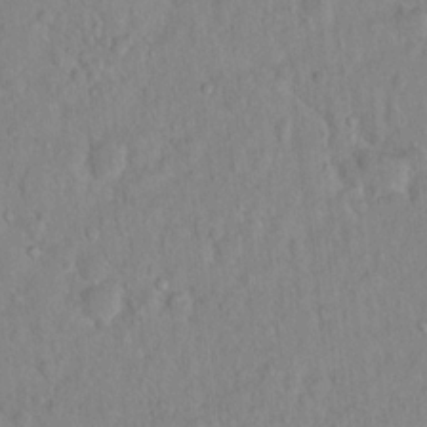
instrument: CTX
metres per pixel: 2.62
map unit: Hto
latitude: 13.2915
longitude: -37.1403
